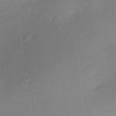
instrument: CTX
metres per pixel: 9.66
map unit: eHh
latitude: -22.8597
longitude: 14.8597
